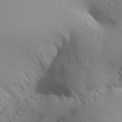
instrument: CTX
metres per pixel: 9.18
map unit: Aa
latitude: 28.3656
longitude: -133.3104
